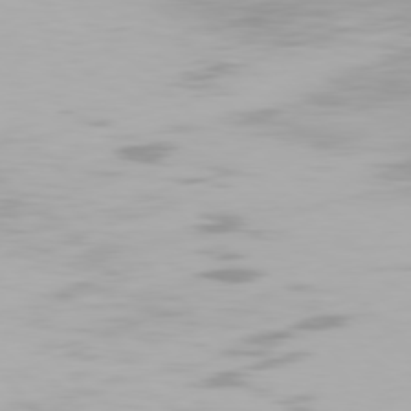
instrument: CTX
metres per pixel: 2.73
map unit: Hpe
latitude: 77.6127
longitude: -165.6883
